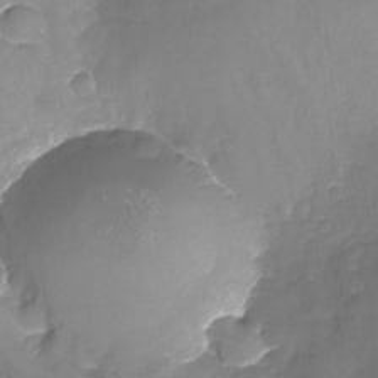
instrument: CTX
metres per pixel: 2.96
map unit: Nhu
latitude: -22.1039
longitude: -56.3278
